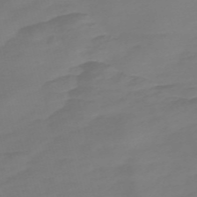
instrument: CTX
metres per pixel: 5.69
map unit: Nve
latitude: -58.1605
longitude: 66.3684
